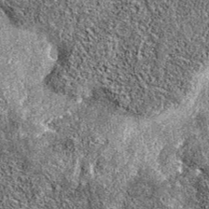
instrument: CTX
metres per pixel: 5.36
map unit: eAb
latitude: 36.8002
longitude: 105.7477
